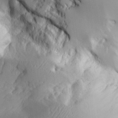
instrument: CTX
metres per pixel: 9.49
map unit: Aa
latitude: 25.7071
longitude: -127.2726
